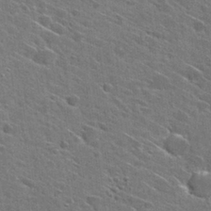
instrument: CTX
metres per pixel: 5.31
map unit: Hto
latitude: 27.6883
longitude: -45.2159
